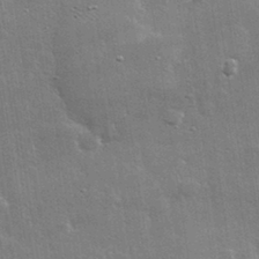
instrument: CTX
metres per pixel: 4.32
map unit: lHvf
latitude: 32.2711
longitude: -91.5560
